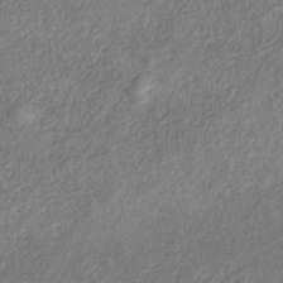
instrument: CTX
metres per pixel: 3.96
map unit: HNb
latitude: -33.7667
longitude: 56.0283
